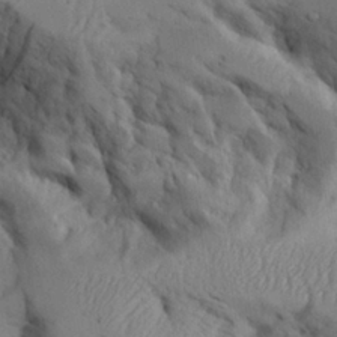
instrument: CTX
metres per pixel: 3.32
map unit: Aa
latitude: 26.0822
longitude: -129.3104
